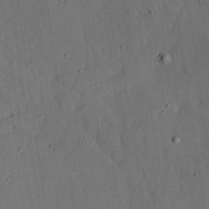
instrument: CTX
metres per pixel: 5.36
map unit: lAvf
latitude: 24.2900
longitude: -110.8191
